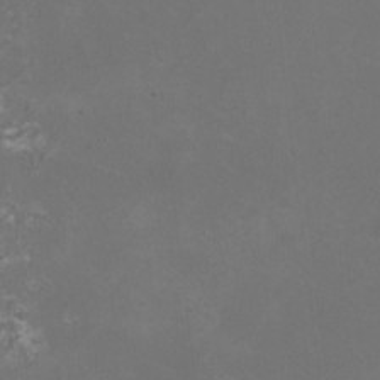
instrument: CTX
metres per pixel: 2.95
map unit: HNhu
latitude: 0.7624
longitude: -2.0255
